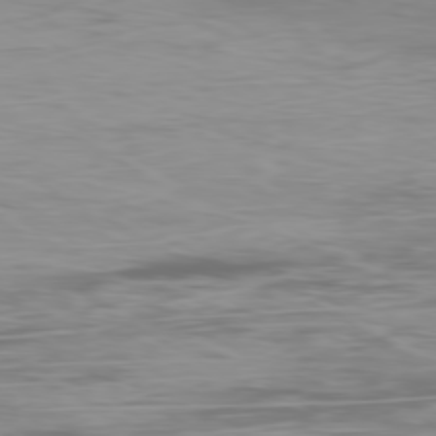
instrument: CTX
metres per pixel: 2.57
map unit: Ap
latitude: -79.3887
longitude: -74.3845
